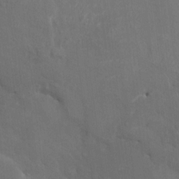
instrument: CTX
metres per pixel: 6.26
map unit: HNhu
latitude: 6.5357
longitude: 3.9178
